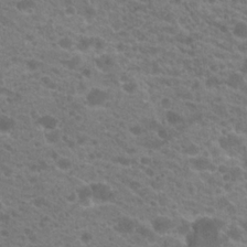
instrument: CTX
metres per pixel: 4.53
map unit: Hto
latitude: 20.9136
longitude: -38.1956
